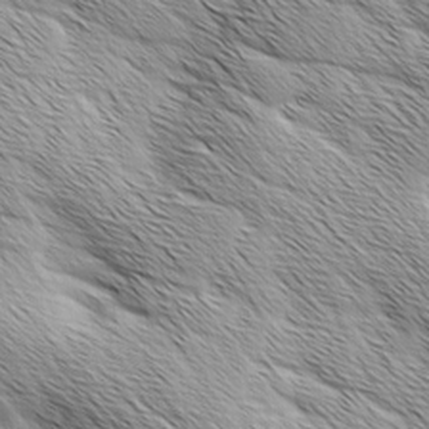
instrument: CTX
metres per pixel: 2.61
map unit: Ave
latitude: 1.8016
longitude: -114.4223
